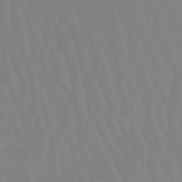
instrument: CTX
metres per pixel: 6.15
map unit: lHb
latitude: -49.4266
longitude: 76.2362
